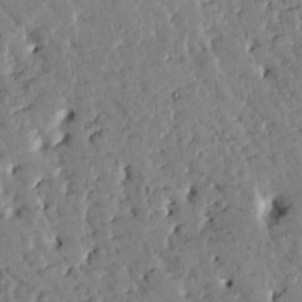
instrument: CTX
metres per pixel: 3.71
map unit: Htu
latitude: -1.8612
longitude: 175.1620
